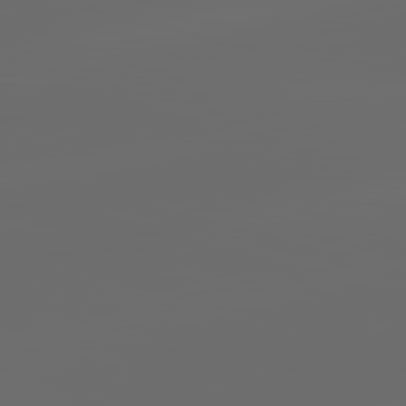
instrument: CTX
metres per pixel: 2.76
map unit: lApd
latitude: 83.8016
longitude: -129.8961
